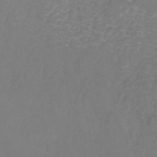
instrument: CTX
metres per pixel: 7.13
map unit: eHh
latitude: -43.1431
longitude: -33.5182
